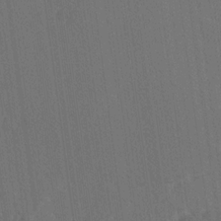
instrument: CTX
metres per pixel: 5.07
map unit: Ave
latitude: 19.7638
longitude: -137.6127
